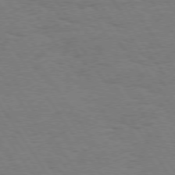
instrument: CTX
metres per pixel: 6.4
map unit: Hpe
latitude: 74.7057
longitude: -140.1766
